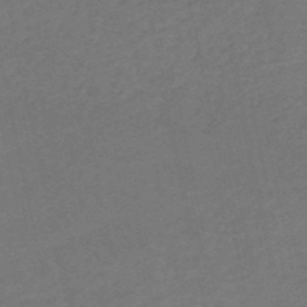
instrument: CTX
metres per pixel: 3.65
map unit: HNb
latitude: -52.9541
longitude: -51.3292
